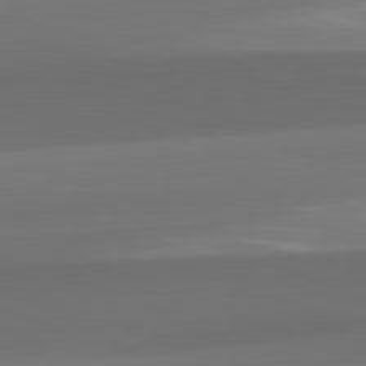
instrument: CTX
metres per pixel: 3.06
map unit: lApd
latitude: 82.1577
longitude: -163.4616
